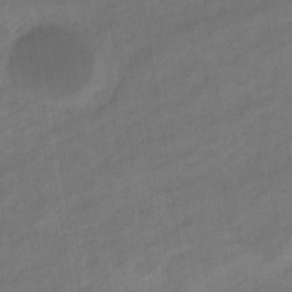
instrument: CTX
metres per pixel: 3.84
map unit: eHb
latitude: -36.6329
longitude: 79.3887
